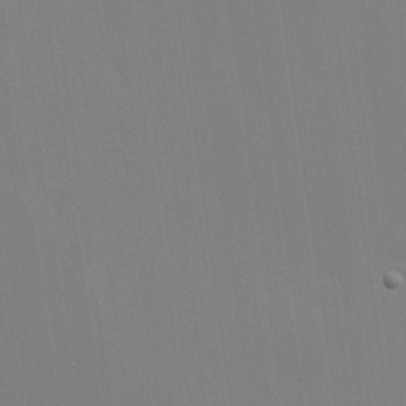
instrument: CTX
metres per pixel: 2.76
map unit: Hve
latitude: 26.0822
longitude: -91.4615
